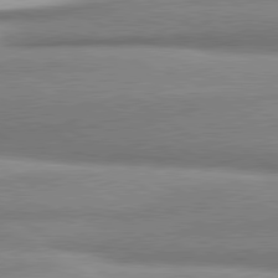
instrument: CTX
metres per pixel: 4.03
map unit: lApd
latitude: 80.6868
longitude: -178.0822
